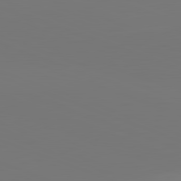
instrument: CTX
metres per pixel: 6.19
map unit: lApd
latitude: 82.1011
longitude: 145.5021
